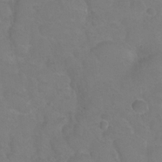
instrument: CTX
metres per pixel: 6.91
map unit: Nhu
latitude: 24.5923
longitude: -52.4223
